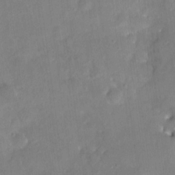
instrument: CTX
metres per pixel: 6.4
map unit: HNhu
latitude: 6.5735
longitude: 3.0486
